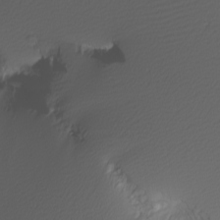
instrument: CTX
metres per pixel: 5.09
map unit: Nhu
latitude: -5.5588
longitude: -91.8961
